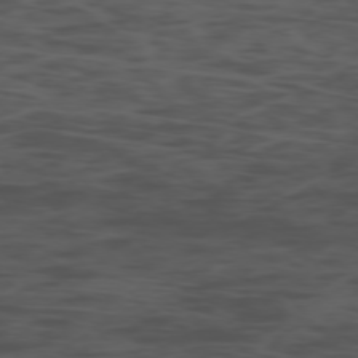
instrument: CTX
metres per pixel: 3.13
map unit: Ap
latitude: -76.6707
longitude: -66.5356
